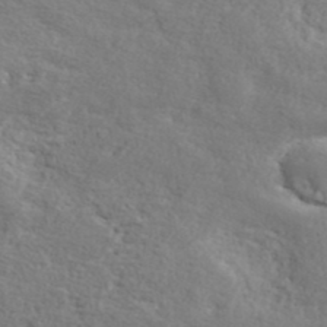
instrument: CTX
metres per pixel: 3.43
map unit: lHvf
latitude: 40.7813
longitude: -90.5546
